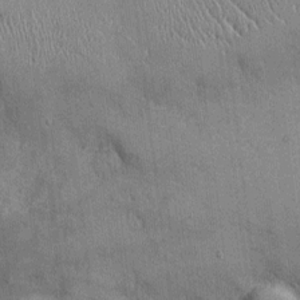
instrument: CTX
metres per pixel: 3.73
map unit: Ht
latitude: -3.5588
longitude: -13.1970
